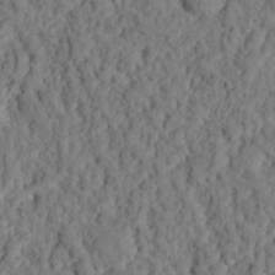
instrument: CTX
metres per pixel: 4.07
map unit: eHh
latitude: 25.5182
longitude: -79.2915
